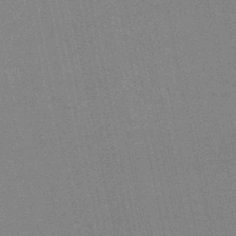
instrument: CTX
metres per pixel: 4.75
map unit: lHb
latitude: -49.8801
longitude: 69.6155
